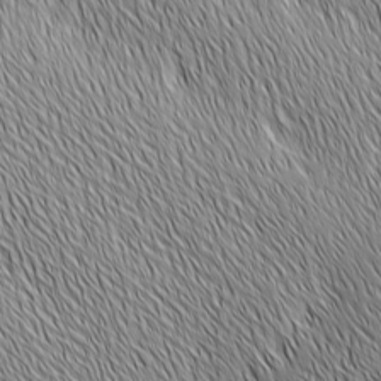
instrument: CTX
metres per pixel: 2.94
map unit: Ave
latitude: 2.4034
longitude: -114.3467
